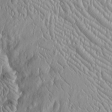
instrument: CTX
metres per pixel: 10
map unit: Htu
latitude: -4.6518
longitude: 158.1228
